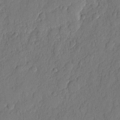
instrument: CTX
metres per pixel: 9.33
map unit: eHh
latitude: 6.2711
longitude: -74.8002
